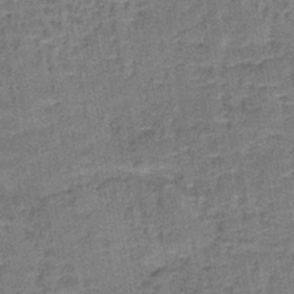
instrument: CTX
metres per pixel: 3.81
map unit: lHb
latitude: -41.4076
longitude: 57.8989
